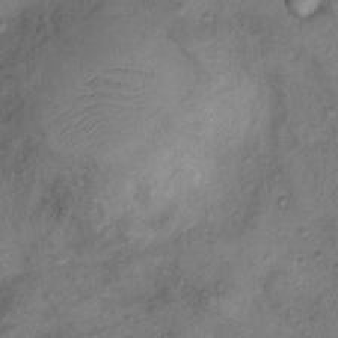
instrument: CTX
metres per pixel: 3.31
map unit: Nhu
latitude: 10.4412
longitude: -26.7435
